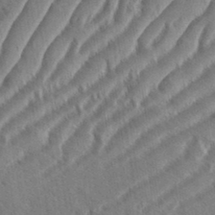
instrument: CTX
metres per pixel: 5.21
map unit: eHh
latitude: 36.6680
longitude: -138.2333
